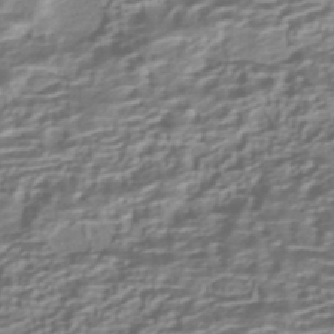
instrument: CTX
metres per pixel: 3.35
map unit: HNhu
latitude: -42.5384
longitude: 100.2550
